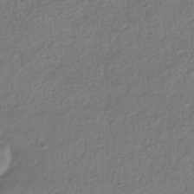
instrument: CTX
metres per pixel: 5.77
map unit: HNhu
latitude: -42.4817
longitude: 97.8800
